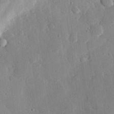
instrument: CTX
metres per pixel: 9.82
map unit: eHh
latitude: 28.4223
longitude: -79.9717
